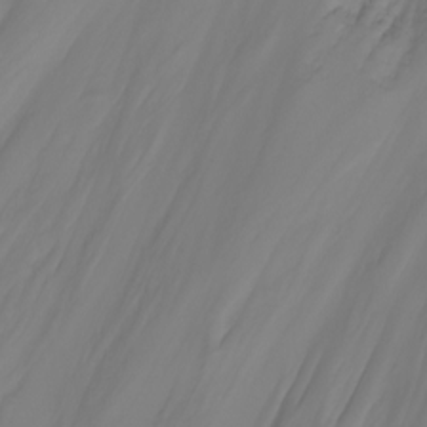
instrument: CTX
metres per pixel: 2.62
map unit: Nhu
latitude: -5.5021
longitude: -80.1956
